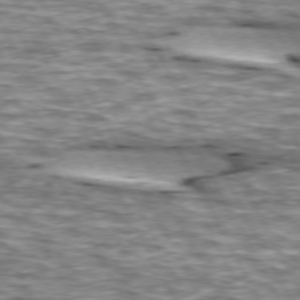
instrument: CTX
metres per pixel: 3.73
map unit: lApd
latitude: 74.1389
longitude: -55.2348
